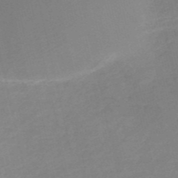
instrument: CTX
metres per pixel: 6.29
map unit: HNb
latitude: -52.6896
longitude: -48.4601
